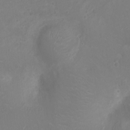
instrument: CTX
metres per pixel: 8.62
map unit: Ht
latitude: -2.8596
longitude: -16.7435
